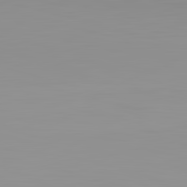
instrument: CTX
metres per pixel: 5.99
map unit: lApd
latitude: 83.3103
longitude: -134.9891
